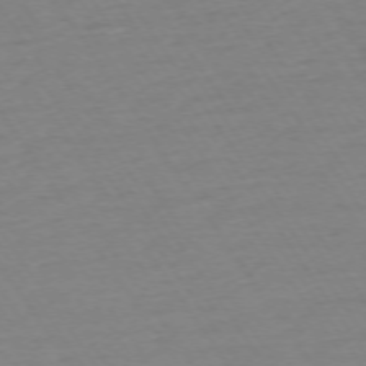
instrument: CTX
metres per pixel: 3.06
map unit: Ap
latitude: -74.2362
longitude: -81.1970
